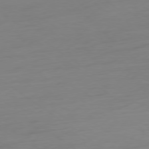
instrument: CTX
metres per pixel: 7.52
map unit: Ap
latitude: -79.1053
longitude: -65.3671
